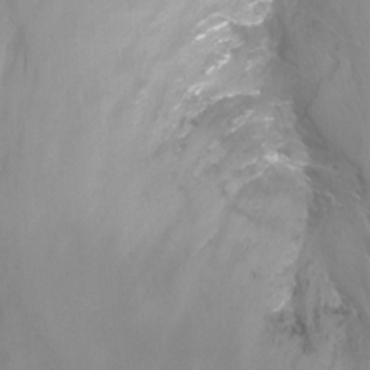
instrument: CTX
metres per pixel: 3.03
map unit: Nhu
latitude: -12.9920
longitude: -59.9339
